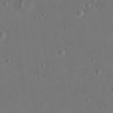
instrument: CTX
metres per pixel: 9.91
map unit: Nhu
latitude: 14.4034
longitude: -36.5168
